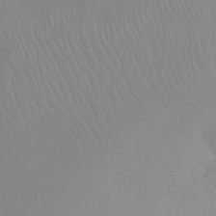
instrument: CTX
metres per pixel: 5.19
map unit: Ht
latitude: -0.1984
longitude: -36.0255
